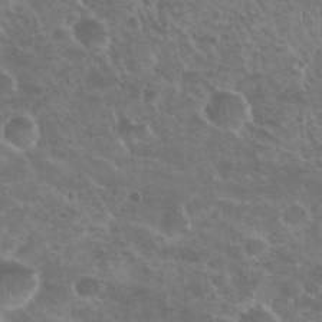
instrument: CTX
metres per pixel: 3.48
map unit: Nhu
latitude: 25.1025
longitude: -51.1214
